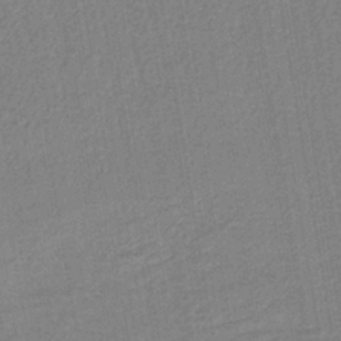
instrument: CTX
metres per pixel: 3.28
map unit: lHb
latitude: -40.6140
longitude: 60.5574
